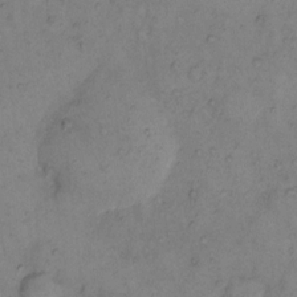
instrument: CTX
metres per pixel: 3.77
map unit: eHh
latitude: 10.8380
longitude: -62.6113
